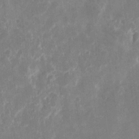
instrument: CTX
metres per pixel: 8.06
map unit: eHh
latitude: 11.1781
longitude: -71.8016
